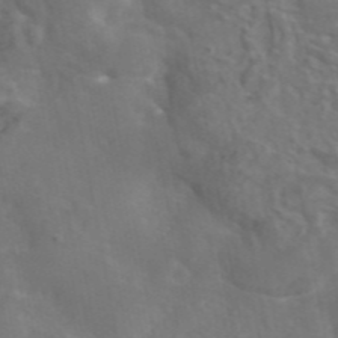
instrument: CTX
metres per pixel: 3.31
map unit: eAb
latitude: 45.8016
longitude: 117.0297
